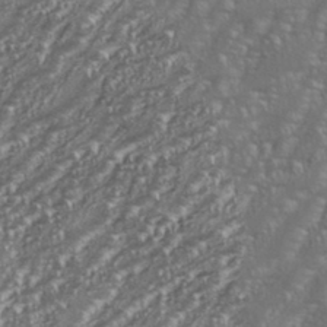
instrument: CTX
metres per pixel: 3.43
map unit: eHh
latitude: 35.6694
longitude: -132.7813
